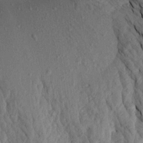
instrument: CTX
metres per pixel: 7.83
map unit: Aa
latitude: 18.2144
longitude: -145.7072
